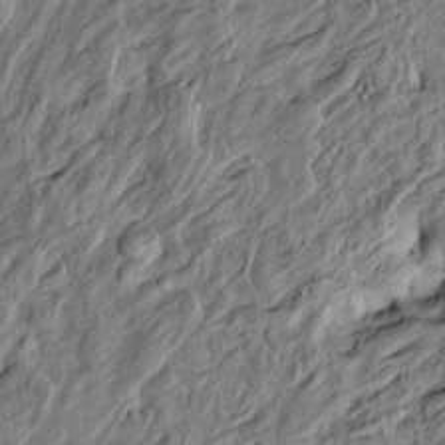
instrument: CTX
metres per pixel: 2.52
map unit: Htu
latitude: -5.5777
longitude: 156.4062
